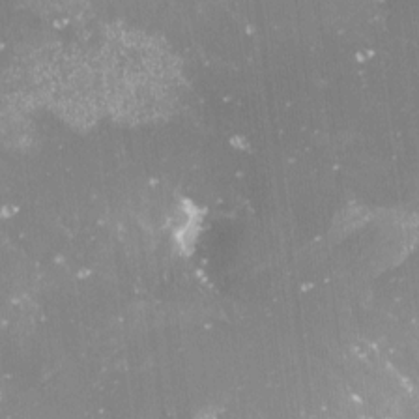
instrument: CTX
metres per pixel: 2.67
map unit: Nve
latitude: -17.8801
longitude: -58.8947
